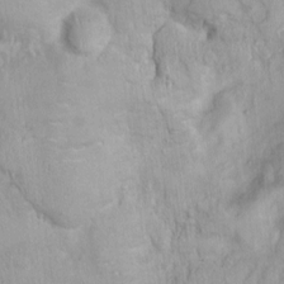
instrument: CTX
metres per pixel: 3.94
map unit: Nhu
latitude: 0.1766
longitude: -15.3860
